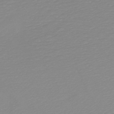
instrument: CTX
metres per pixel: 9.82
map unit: HNb
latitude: -45.6533
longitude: -43.9906
